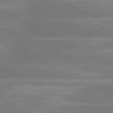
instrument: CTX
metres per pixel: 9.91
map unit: lApd
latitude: 81.1781
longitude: -135.6883
